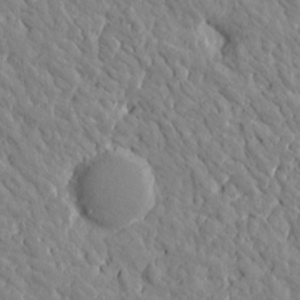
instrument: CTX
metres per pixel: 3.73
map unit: Htu
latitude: 1.6694
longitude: 179.2565
